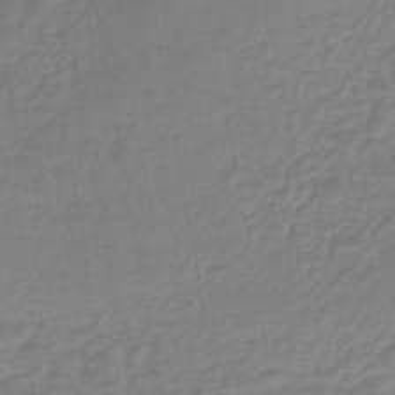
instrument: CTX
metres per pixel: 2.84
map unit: lHb
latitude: -44.7274
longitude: 65.6911
